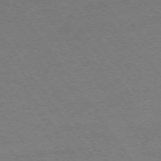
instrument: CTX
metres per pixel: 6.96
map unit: Ap
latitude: -74.1606
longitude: -79.2348
